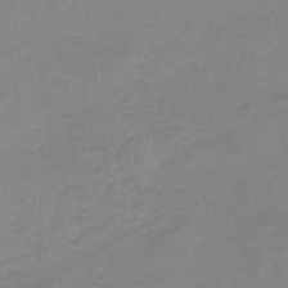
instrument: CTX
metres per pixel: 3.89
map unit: eHb
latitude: -33.8801
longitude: 68.4251
